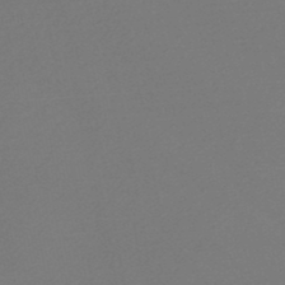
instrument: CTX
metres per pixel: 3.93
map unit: HNb
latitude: -47.5399
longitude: 57.7666
